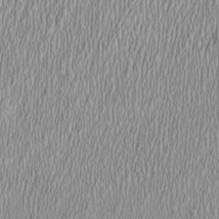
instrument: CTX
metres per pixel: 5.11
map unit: HNhu
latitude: -0.7841
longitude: 1.1054
